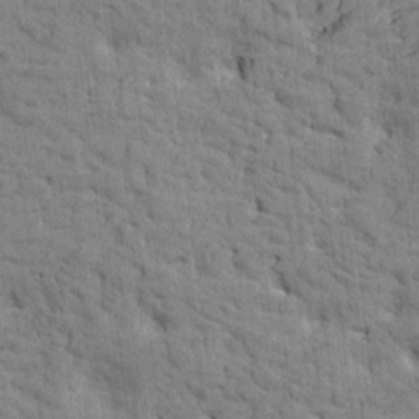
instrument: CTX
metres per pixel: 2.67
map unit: Htu
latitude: -2.8219
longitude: 175.2375
